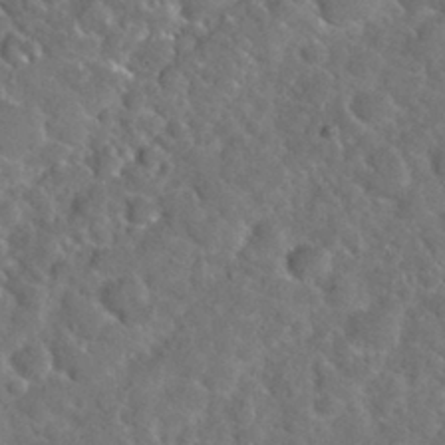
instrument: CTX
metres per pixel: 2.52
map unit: Nhu
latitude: 29.4048
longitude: -52.1011
